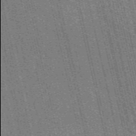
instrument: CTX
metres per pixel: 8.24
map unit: eAb
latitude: 51.1214
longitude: 110.0094
